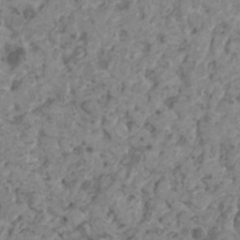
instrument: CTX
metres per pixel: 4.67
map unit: HNhu
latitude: 0.7246
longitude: 7.1620
